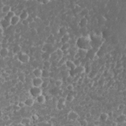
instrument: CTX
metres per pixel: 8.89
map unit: eHh
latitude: 32.5924
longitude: -61.7827
